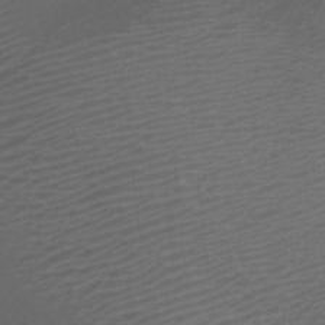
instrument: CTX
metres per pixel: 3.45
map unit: Nhu
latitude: -8.1795
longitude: -92.0822
